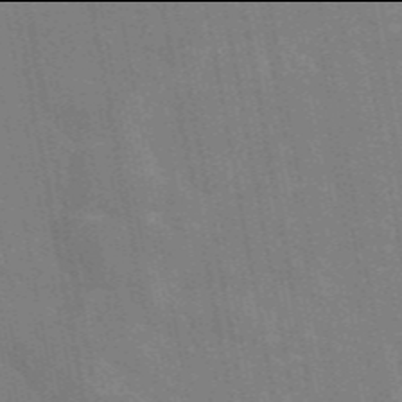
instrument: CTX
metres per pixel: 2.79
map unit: eAb
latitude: 45.9906
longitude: 122.0850
